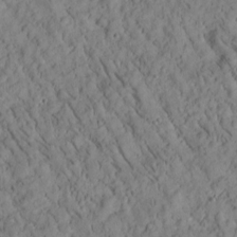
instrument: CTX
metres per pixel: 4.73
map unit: Htu
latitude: -2.1038
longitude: 174.3873
